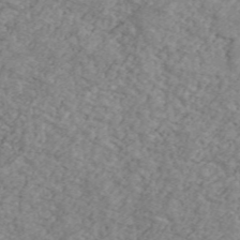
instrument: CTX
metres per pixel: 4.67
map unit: Ave
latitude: 41.4426
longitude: -110.4601
